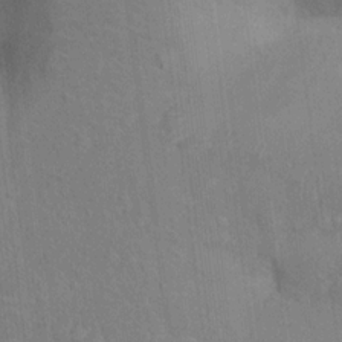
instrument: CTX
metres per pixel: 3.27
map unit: Ht
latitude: 15.6505
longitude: -41.3292
